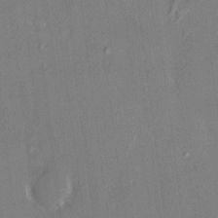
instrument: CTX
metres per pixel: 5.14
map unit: HNhu
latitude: 3.2348
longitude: 8.1039
